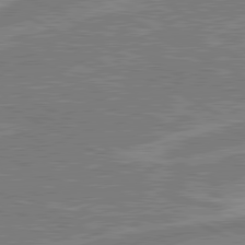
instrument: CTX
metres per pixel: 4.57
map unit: lApd
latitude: 80.5924
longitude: -171.9906
